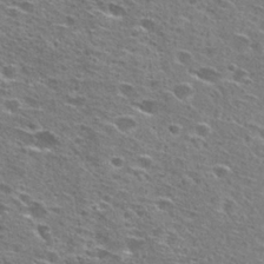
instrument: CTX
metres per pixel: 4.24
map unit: Hto
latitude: 27.2537
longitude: -47.3671
